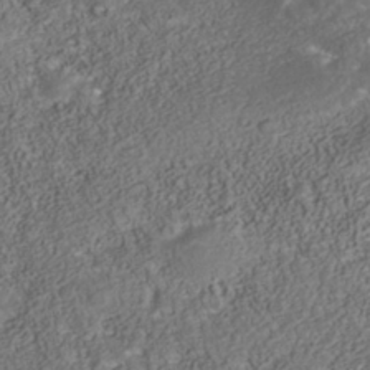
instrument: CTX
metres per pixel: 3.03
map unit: Nhu
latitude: -39.8989
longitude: -85.4804
